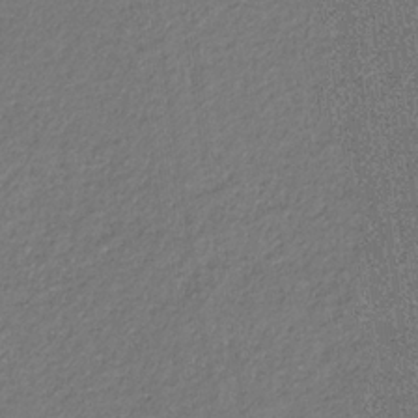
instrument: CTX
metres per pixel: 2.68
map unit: eHb
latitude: -31.1053
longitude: 67.5966
